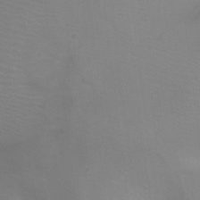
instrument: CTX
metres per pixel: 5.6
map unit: Ht
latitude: -5.7099
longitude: -28.6112
